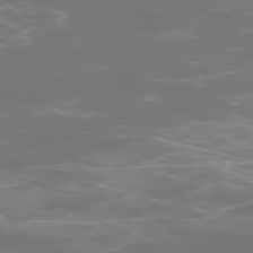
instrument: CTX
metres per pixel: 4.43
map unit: Ap
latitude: -75.1620
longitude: -76.3467
